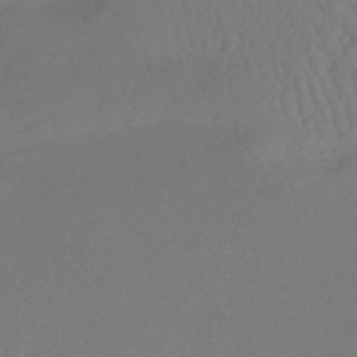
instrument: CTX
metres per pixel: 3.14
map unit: lHb
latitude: -34.4440
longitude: 67.4454
